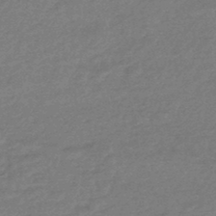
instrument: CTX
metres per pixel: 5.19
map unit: HNhu
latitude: -45.4265
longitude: 93.5588
